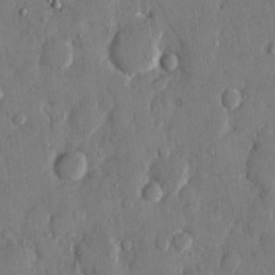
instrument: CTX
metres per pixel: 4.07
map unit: eHh
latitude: 13.1403
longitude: -69.3482
